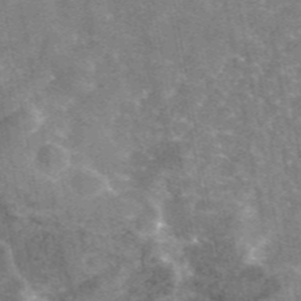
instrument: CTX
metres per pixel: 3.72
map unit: eAb
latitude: 45.9717
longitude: 120.8408
